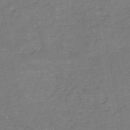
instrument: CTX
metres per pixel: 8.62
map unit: HNb
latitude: -50.3306
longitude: -53.3104
